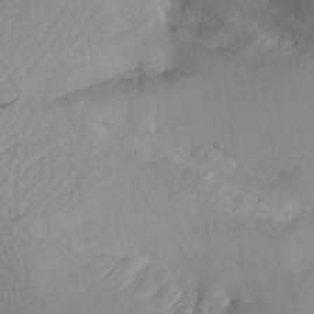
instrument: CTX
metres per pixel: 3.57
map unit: Aa
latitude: 19.5938
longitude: -144.7057
